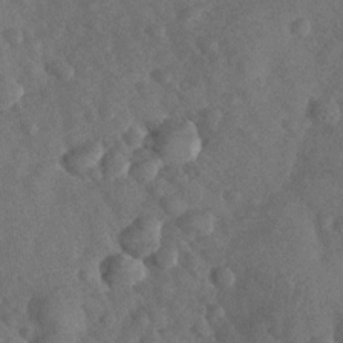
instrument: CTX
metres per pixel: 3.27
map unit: Nhu
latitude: -30.0850
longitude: -60.5168
